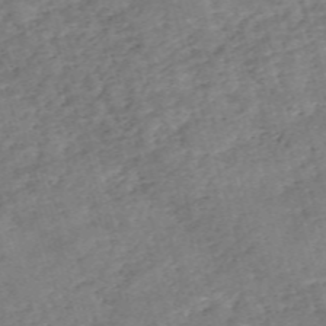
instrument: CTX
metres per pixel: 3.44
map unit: eHh
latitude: -55.1998
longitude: -90.7435
